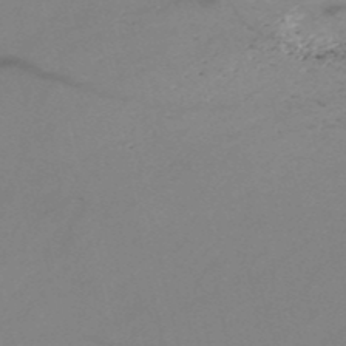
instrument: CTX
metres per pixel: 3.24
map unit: HNb
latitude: -52.1794
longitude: -46.1011
